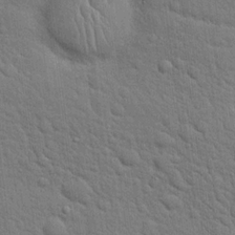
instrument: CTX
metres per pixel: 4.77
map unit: Hto
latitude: 19.3481
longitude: -51.7071
